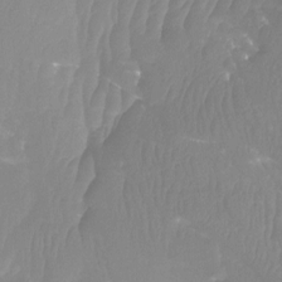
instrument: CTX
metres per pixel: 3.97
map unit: Htu
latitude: -12.8786
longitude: -49.3671
